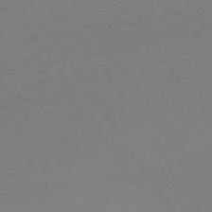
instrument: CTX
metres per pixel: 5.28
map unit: Ap
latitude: -74.3685
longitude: -86.1200
